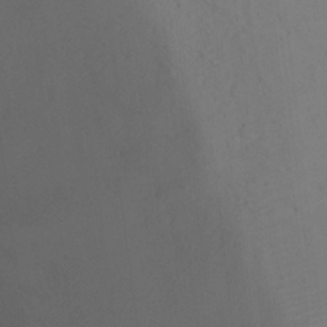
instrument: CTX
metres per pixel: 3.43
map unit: Ht
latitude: 0.8947
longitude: -34.0255
